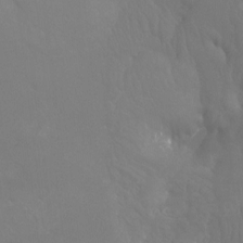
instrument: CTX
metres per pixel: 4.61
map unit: Htu
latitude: -7.2376
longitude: -32.6302
